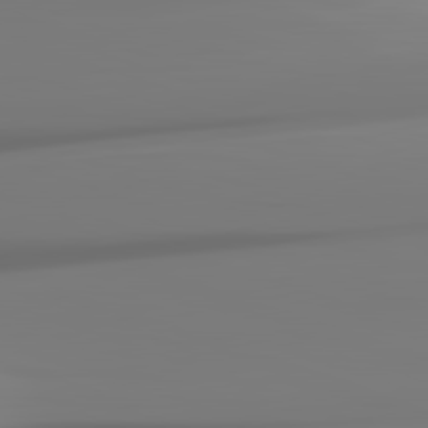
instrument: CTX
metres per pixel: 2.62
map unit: lApd
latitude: 82.4412
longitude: -145.6316
